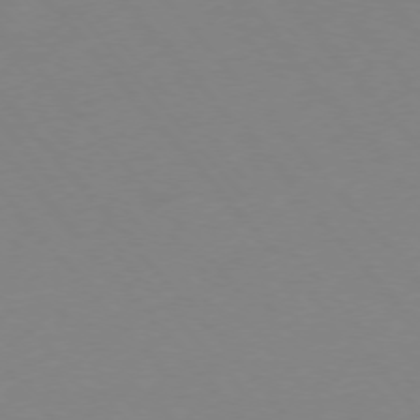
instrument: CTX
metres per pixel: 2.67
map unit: Hpe
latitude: -76.2928
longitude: -19.9150
